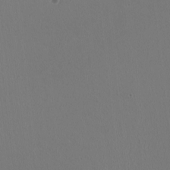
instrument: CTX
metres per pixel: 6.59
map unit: HNhu
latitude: -1.8234
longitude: -0.7624
